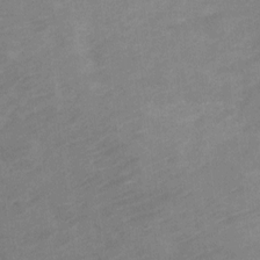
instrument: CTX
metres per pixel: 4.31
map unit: Nve
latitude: -18.2928
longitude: 108.2550
